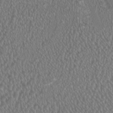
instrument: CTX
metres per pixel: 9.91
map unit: HNhu
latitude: 0.7624
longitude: 0.7653
